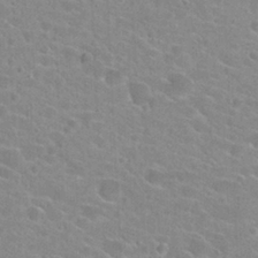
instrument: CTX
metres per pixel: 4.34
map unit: Hto
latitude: 23.8772
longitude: -43.8772
